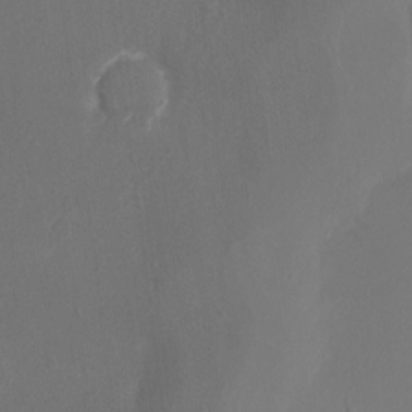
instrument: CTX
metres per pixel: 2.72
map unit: Ht
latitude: -17.9178
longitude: -43.7828
